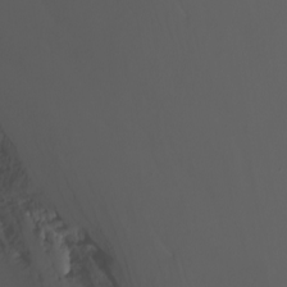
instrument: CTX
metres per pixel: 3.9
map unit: Nhu
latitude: -7.0675
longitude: -79.8961
